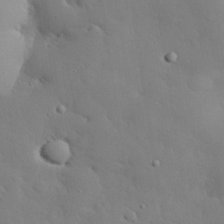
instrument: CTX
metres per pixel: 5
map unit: eHh
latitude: 30.6869
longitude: -82.7813
